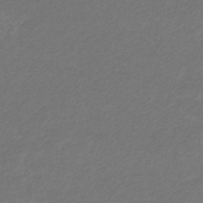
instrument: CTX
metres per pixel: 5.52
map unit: eHb
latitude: -32.4440
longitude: 70.3117
